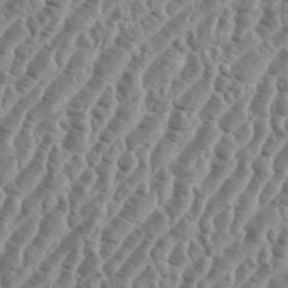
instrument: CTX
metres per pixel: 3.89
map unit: eHh
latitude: 36.4790
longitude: -135.8961
